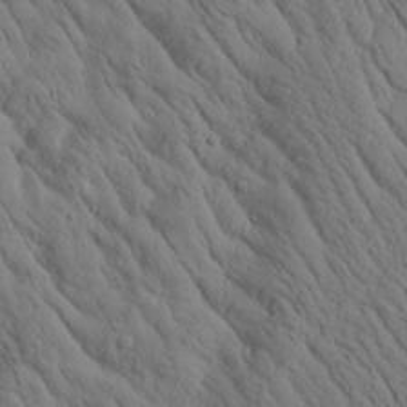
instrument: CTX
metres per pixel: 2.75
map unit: Htu
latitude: 3.0080
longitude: 178.1794
